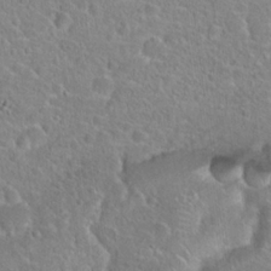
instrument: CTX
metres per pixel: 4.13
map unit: Hto
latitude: 23.2726
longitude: -45.9150
